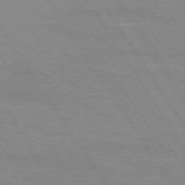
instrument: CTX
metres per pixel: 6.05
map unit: lApd
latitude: 73.3860
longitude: -56.6490
